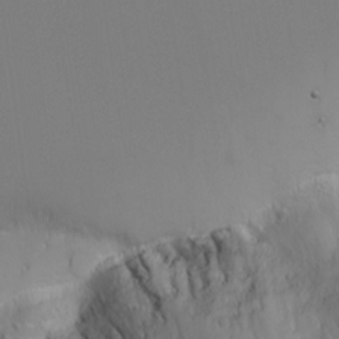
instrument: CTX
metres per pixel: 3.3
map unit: Nhu
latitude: -2.9919
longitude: -72.4979
